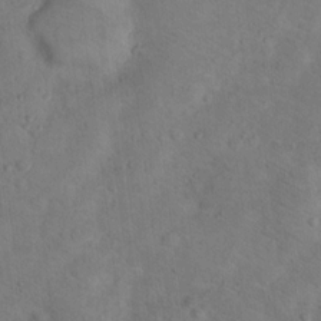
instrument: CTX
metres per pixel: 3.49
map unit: Ht
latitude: 14.4412
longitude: -37.3104
